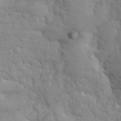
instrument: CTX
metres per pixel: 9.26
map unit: eHh
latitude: 32.2145
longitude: -67.1781
